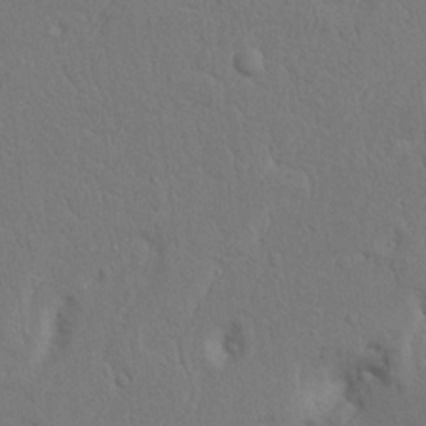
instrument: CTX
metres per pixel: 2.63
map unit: Nhu
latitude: 15.8962
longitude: -75.1781
